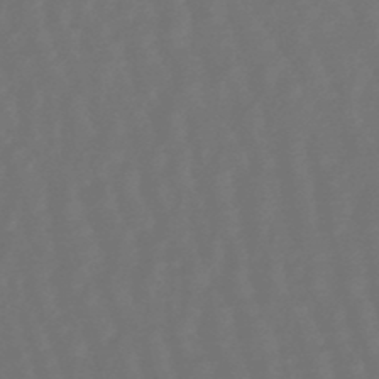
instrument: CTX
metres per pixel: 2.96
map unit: eHb
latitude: -47.5966
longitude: 81.8800
